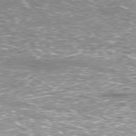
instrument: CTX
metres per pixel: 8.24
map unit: Hpe
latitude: -77.8044
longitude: 15.2943
